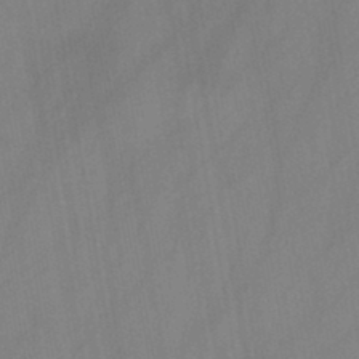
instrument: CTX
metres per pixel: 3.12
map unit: HNb
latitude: -45.5399
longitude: -39.7261
